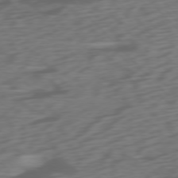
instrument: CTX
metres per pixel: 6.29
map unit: Ap
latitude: -76.5952
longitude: -78.6113
